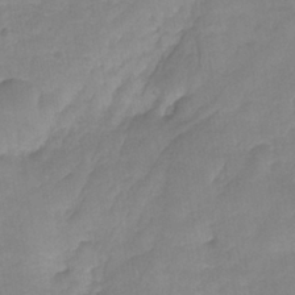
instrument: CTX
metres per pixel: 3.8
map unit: HNhu
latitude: -27.2187
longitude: 73.5210
